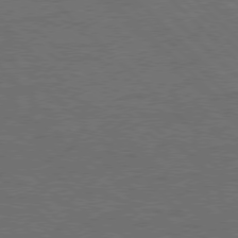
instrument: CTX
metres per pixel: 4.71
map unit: Hpe
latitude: 76.8191
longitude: -156.9324
